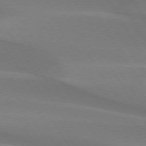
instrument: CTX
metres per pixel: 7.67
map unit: lApd
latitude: 75.0647
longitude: -66.1577
